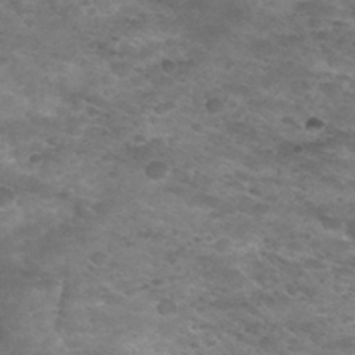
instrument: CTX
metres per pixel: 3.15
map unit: Hto
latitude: 30.8191
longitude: -48.1011
